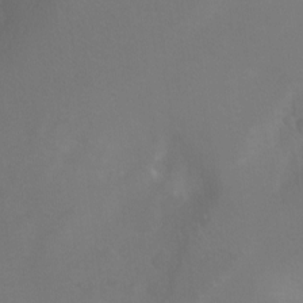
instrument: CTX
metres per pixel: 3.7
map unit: Ht
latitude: -0.4818
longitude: -36.1200
